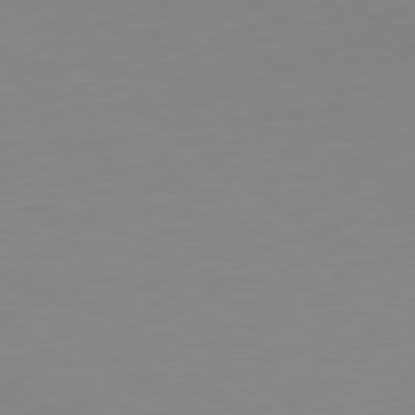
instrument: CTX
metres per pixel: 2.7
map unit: Hpe
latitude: 78.8380
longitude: -141.9150
